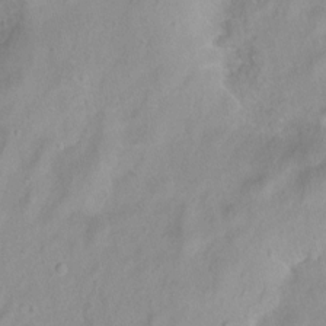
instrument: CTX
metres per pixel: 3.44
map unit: Nhu
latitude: 1.4048
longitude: -15.9528
